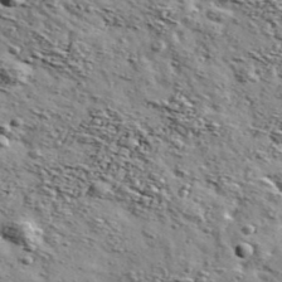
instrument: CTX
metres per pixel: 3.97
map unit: Ave
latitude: 41.7260
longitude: -108.8758
